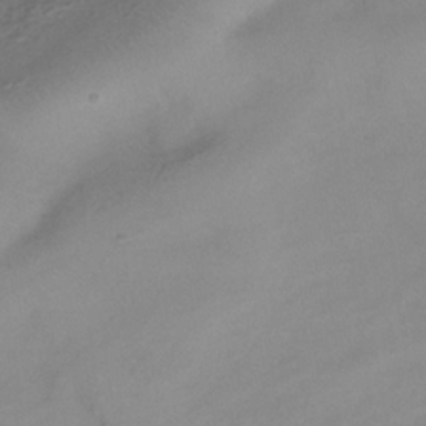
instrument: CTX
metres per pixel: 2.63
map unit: Hve
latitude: -34.3873
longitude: 88.4818
